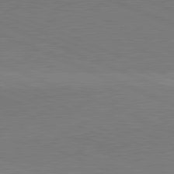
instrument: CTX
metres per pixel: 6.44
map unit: lApd
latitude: 82.0444
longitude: 138.4062
